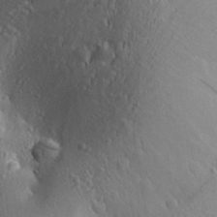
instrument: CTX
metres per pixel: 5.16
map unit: Aa
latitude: 28.8002
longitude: -131.5560
